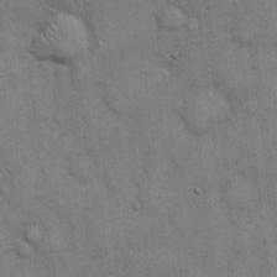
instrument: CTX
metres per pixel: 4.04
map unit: Hto
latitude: 13.3104
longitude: -60.4034
